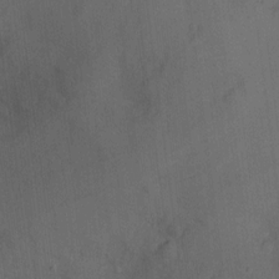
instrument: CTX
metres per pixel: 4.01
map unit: Nhu
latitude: -12.0472
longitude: -35.2348
